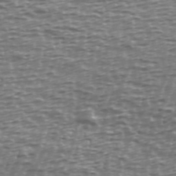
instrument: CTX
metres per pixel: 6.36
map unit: Ave
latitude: 40.1577
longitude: -112.8758
